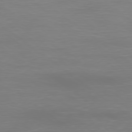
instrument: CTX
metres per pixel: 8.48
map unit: Ap
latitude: -78.7085
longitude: -94.1200
